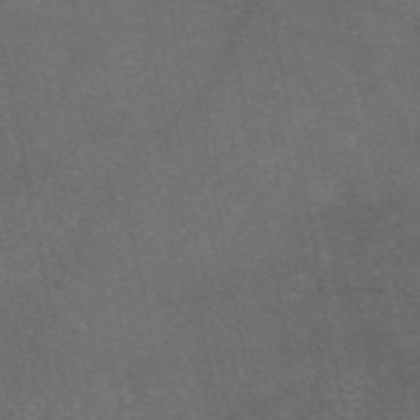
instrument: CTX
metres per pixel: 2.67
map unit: eAb
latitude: 46.7247
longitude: 113.9556
